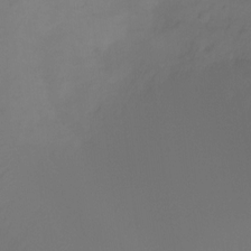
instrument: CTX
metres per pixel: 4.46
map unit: Ht
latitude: -15.8045
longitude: -49.5371
